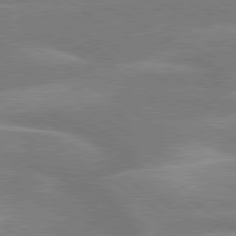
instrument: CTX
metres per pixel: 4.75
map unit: lApd
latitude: 79.4994
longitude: -122.8947
